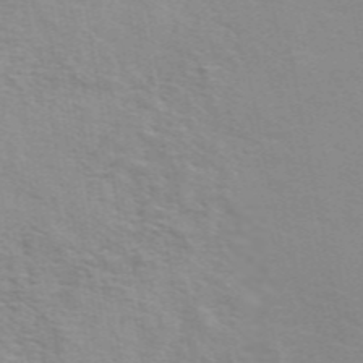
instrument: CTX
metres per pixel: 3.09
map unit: ANa
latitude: 49.2159
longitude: -74.2334
